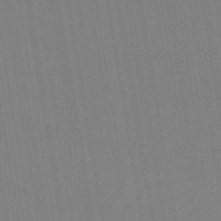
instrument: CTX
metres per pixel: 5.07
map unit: lHb
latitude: -46.6140
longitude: 60.7085
